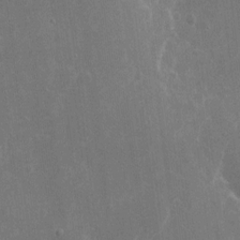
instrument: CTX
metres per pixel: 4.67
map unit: eHh
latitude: 8.9892
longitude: -71.3859
